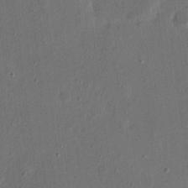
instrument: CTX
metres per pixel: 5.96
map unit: eHh
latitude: 16.0444
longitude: -70.3467
